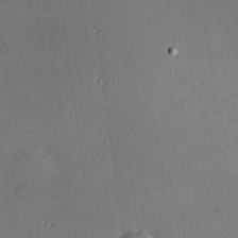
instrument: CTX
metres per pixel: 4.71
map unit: Hve
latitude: 25.4615
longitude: -93.0647
